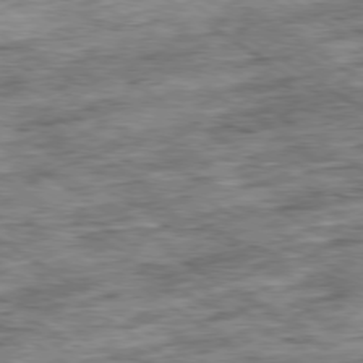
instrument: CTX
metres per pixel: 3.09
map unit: Ap
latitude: -79.6344
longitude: -75.1025
